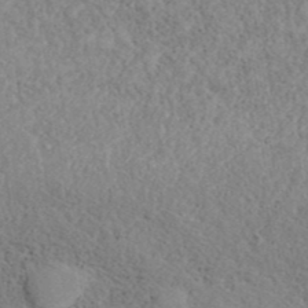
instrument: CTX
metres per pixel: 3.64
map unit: ANa
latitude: 41.0836
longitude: 18.4629
